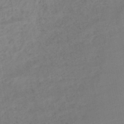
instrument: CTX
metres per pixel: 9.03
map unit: lHb
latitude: -46.2550
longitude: 75.1809
